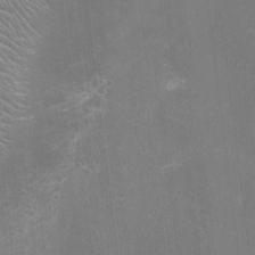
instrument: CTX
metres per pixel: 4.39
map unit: Ht
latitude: -2.7841
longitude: -16.8947
